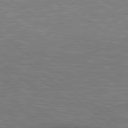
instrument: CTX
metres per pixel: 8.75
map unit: lApd
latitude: 80.3656
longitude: 119.3132
